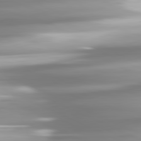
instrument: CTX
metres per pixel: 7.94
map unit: lApd
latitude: 81.3293
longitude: -139.8394
